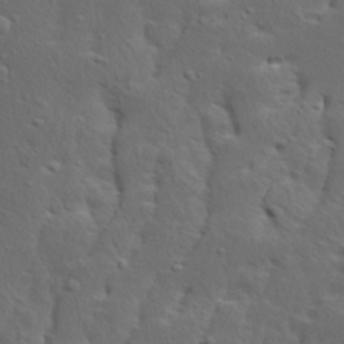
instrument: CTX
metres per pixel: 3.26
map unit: Ave
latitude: 13.9717
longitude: -135.5938
